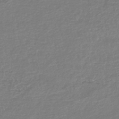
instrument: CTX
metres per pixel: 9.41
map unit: lHb
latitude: -43.1431
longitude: 77.7856
